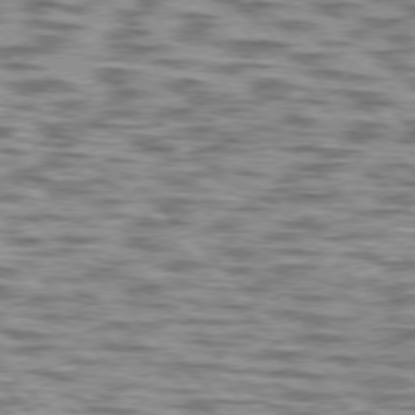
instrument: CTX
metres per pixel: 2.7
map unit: lApd
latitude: 76.8758
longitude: -71.0458
